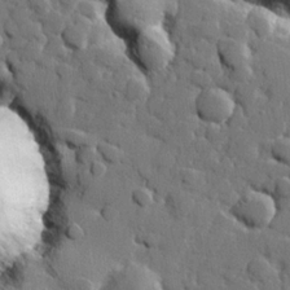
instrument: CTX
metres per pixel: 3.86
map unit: lHvf
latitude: 23.0836
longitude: 143.0486
